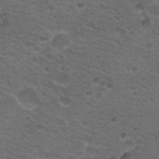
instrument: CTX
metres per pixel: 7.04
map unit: Hto
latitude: 19.7071
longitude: -32.7246
